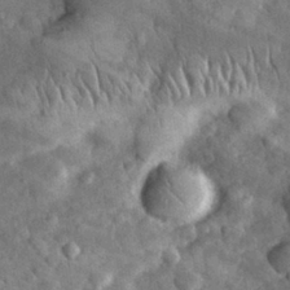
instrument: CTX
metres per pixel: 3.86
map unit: eHh
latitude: 31.0837
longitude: -69.8206
